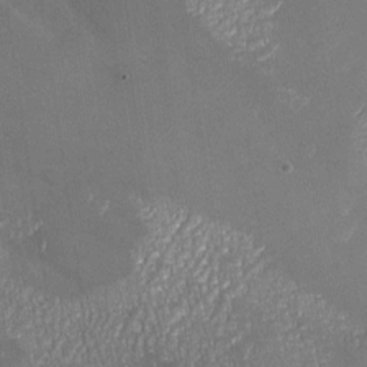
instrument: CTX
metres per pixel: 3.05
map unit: Nhu
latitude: -26.8030
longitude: -58.0822
